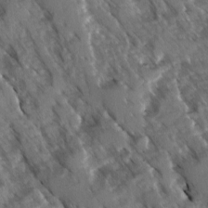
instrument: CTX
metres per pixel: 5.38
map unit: Ave
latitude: -1.2943
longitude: -111.4805
